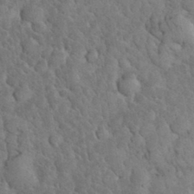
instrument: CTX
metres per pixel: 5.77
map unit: eHh
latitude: 32.8191
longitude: -66.4223
